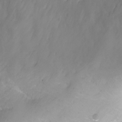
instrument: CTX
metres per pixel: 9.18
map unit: Nhu
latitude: -12.7463
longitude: -59.0647
